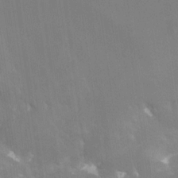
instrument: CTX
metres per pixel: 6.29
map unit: Nhe
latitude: -28.7085
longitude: -110.2712
